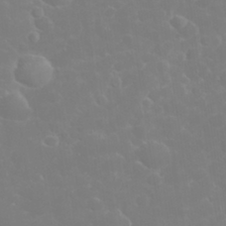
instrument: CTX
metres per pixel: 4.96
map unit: eHh
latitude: 32.4601
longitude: -60.5168
